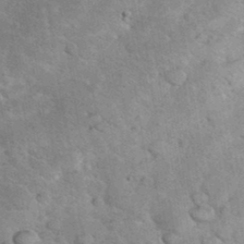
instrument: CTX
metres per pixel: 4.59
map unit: eHh
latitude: 37.1970
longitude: -65.7261
